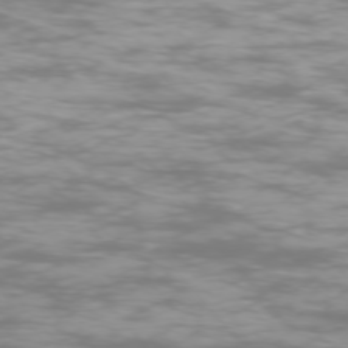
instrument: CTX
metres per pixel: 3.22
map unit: Ap
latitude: -74.9731
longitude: -76.9136
